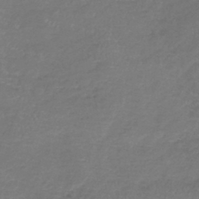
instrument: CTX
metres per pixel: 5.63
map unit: lHb
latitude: -41.2187
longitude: 73.8044
